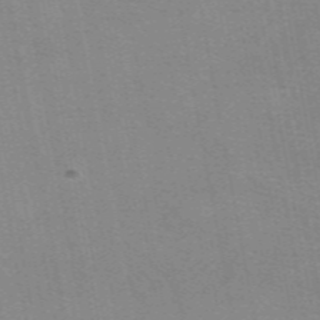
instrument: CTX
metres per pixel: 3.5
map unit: eAb
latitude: 49.3293
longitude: 105.1809
